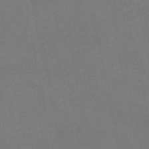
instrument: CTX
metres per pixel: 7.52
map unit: lHb
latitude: -46.9164
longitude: 61.2376
